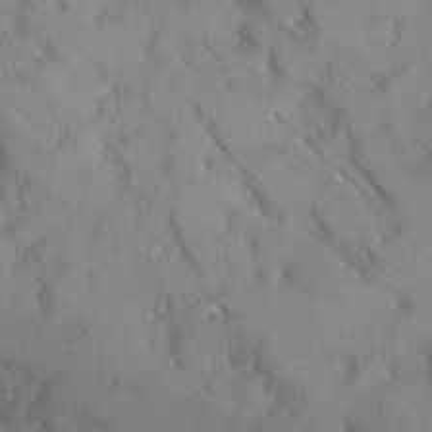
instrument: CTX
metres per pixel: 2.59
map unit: Ave
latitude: 0.1955
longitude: -111.4616
